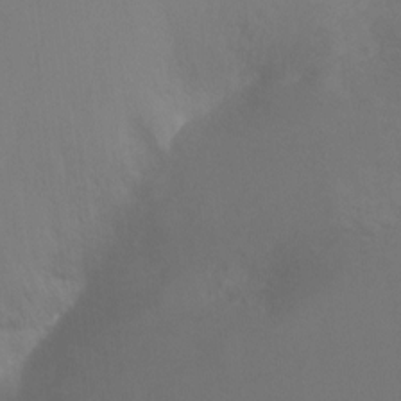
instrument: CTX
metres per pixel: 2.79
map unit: Ht
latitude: -6.7274
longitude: -33.3482
